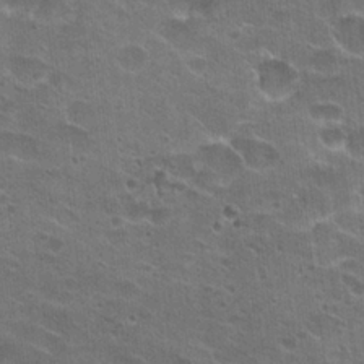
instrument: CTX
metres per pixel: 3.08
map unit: Hto
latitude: 22.3845
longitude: -42.7435
